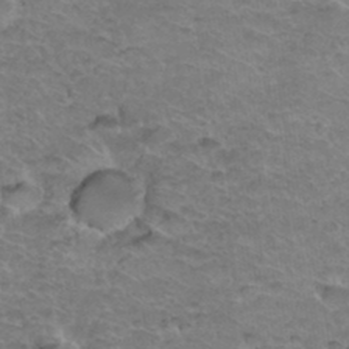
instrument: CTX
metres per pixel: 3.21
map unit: Hto
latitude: 36.4601
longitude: -46.9514
